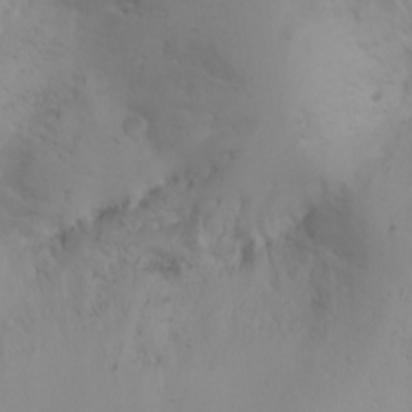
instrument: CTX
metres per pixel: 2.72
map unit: Aa
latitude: -3.4265
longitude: -72.4412
